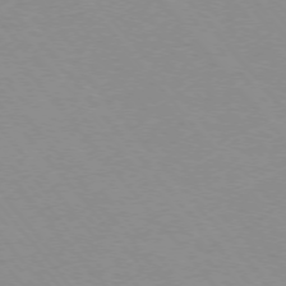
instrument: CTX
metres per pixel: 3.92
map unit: Ap
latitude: -75.5777
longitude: -63.9339
